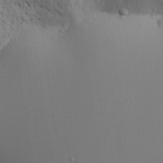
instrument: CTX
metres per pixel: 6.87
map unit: Aa
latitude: 18.3845
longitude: -141.3670
